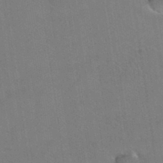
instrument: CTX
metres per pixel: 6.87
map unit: Hto
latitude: 36.5546
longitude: -46.5546
